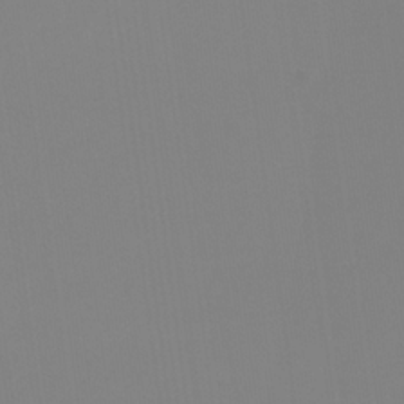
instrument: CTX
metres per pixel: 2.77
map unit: HNb
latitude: -30.8219
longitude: 62.3306
